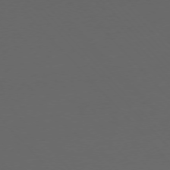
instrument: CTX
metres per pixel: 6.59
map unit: Ap
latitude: -76.8408
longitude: -79.3293
